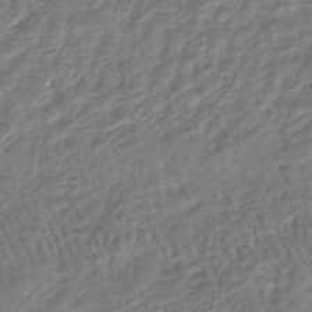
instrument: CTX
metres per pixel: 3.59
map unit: HNhu
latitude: -44.7085
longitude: 102.8030
